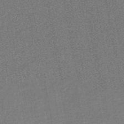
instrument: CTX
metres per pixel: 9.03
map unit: HNb
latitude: -48.2551
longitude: -44.1766
